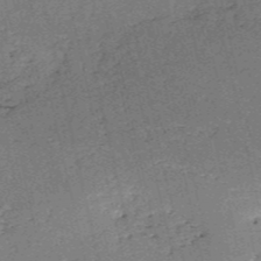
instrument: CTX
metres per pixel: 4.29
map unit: HNb
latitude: -54.1228
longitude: -40.2900
